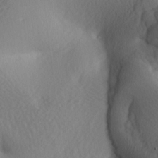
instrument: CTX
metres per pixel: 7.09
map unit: lAa
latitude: -4.6140
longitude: -123.4048
